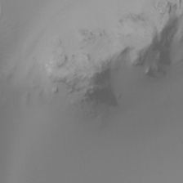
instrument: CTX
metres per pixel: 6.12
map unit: Ht
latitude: -16.1228
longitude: -49.8961
